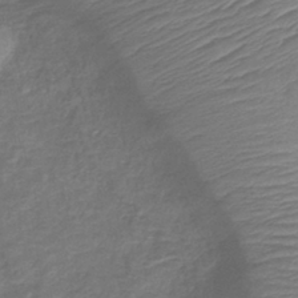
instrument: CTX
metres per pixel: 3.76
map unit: lHb
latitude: -41.6722
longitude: 78.8597
